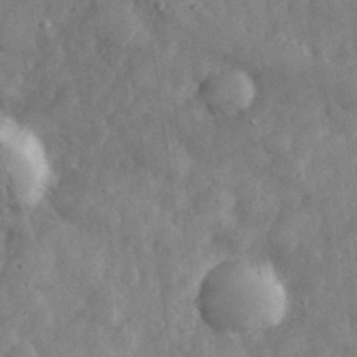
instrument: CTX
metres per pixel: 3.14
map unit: eHh
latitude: 33.7261
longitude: -69.6316
